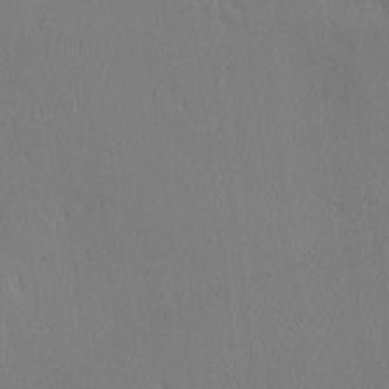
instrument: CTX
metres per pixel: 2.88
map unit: Nhu
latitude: 0.9702
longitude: -78.4034
